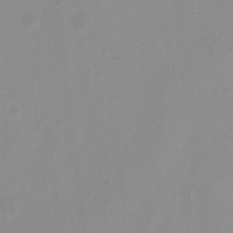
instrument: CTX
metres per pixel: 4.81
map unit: Ht
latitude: 2.8002
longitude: -22.8191
